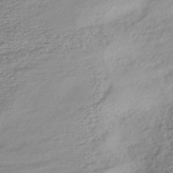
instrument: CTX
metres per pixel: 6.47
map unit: HNhu
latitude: -45.4077
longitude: 100.9730
